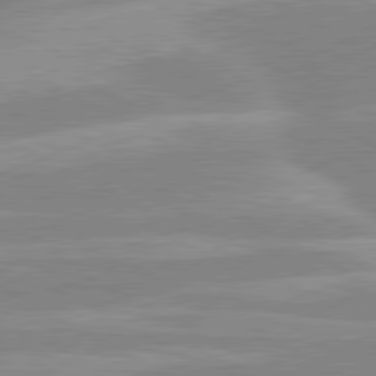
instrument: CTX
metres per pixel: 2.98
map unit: lApd
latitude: 80.4979
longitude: -124.4979
